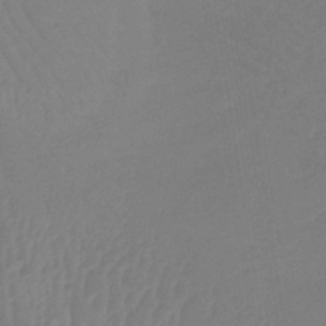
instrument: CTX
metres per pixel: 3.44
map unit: lHb
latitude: -34.2739
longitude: 67.5021
